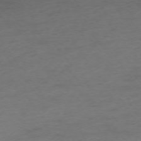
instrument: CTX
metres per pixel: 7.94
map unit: Ap
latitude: -75.2187
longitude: -72.9703
